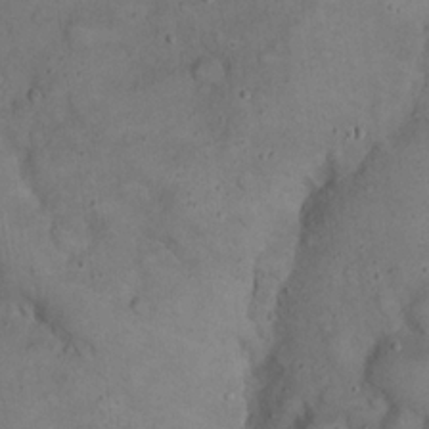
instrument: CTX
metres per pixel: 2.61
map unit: eHh
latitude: 20.2712
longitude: -59.8394
